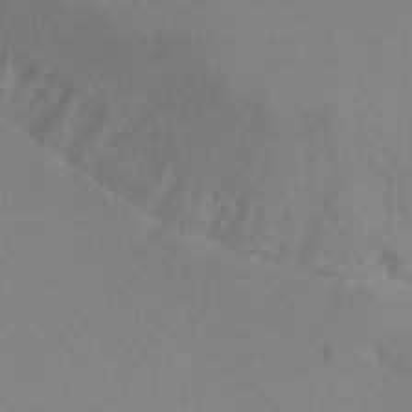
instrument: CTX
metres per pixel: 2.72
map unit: Ht
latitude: -0.3496
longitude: -35.9717
